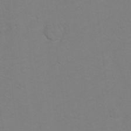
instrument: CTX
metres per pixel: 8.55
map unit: Hto
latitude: 6.7057
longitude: -31.1026
